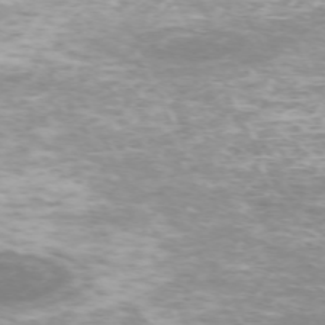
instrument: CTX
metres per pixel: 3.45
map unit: Hpe
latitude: -71.6533
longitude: 8.0850
